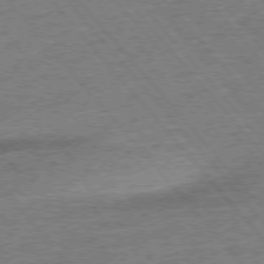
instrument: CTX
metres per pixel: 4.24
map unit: Ap
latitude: -77.1809
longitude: -96.4790
